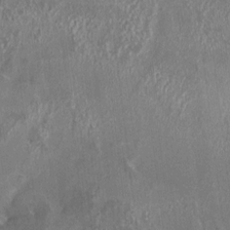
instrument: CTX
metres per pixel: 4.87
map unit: HNhu
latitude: 3.6505
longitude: 8.2172
